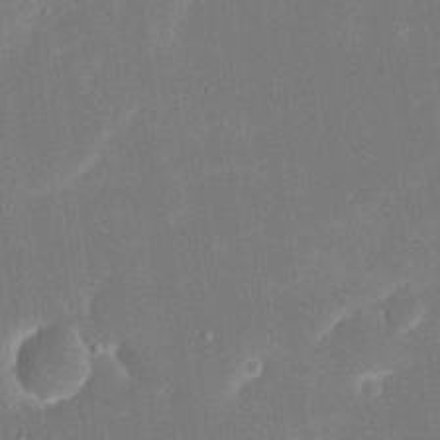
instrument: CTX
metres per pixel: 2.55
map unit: eHh
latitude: 19.7071
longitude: -69.1025
